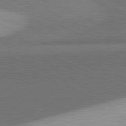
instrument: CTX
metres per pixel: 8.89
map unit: lApd
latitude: 81.8016
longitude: 138.9731
